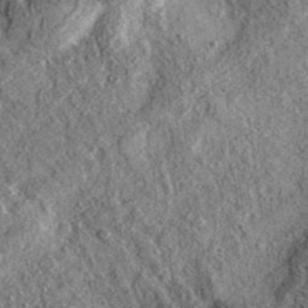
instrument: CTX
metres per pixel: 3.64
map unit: eAb
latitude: 36.8002
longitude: 109.6722
